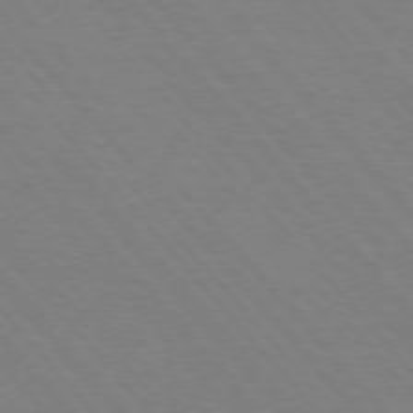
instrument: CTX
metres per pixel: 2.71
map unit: lApd
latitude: 75.0081
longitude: -81.2348
